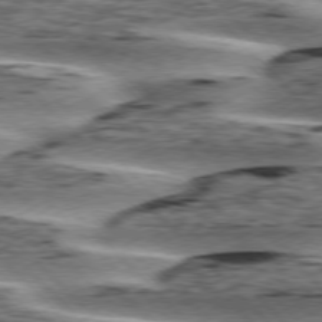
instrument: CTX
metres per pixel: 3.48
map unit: lApd
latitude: 76.5168
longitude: -78.6113
